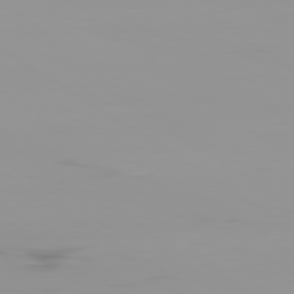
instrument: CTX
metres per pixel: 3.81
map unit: Ap
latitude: -79.7666
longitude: -94.4790
